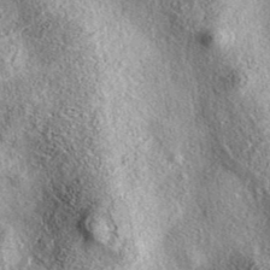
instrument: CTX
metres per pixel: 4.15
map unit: eAb
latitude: 39.2915
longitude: 111.9367
